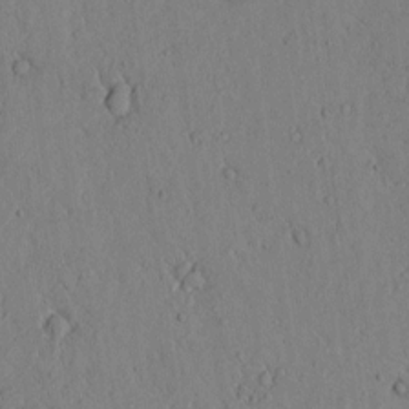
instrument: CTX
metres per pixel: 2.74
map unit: lAvf
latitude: 5.6694
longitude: 159.6910
